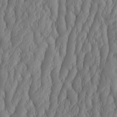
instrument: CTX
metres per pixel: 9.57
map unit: HNhu
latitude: -2.6707
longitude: 13.5021
